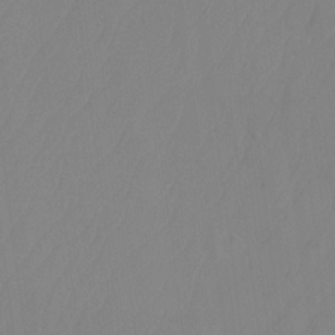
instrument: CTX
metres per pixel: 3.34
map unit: Ht
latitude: -14.5385
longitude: -50.0633
